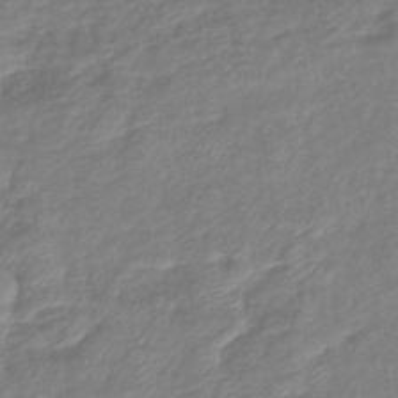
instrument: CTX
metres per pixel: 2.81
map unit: eHb
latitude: -41.4643
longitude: 81.8045
